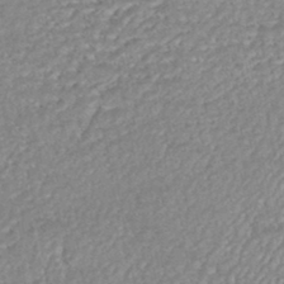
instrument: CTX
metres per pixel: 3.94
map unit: HNhu
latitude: -46.8597
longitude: 104.8219
